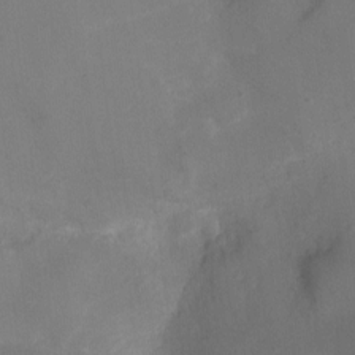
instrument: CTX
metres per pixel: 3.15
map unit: Ht
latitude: -7.0675
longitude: -21.8584
